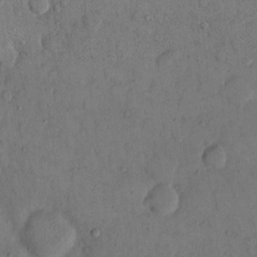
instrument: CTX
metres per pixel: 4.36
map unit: eHh
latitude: 14.3279
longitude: -67.9528
